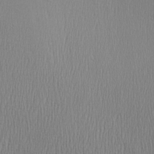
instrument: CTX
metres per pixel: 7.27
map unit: Aa
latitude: 28.0633
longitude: -138.3656
